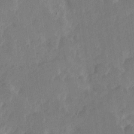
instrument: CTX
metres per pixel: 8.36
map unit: Hve
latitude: 25.5749
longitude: 144.8786
